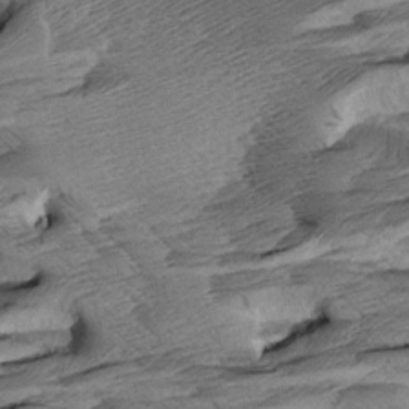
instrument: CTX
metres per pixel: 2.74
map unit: Aa
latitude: 8.1767
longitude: -133.6883
